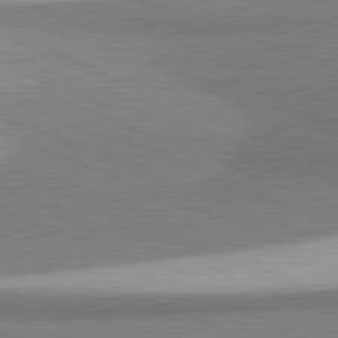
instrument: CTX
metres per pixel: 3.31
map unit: lApd
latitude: 81.5371
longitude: 164.7652
